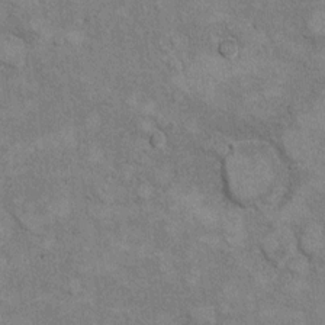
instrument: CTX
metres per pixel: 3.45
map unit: Hto
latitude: 9.6883
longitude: -36.6679
